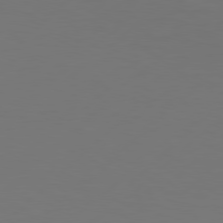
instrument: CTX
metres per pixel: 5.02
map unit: Hpe
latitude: 78.0444
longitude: -127.2348
